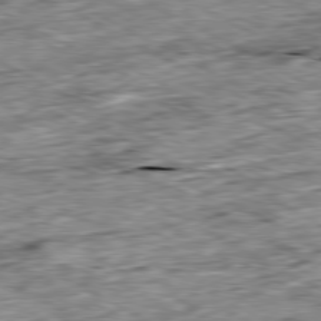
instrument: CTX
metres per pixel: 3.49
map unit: Ap
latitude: -80.5385
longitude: -88.8380
